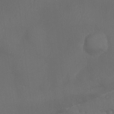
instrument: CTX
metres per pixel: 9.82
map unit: Aa
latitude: -7.6155
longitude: -72.4034
